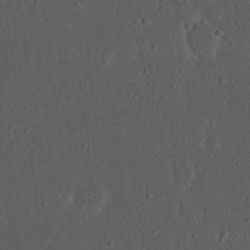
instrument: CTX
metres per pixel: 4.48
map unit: eHh
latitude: 22.7435
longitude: -70.1011
